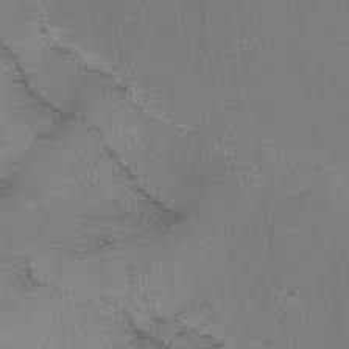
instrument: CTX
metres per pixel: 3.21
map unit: Nhu
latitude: -14.6519
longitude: -54.8758
